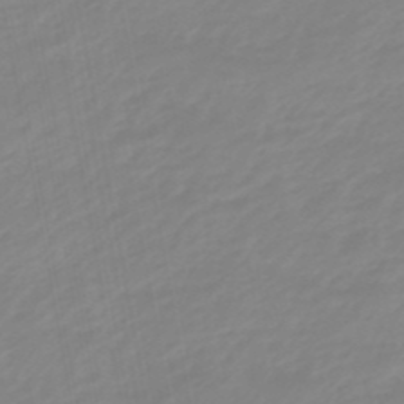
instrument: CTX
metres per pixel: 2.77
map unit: eHb
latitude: -48.2740
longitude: 84.2739
